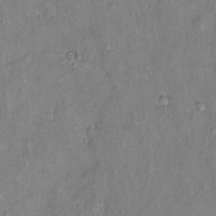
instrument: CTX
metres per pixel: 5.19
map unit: Hto
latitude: 14.5735
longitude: -59.1214
